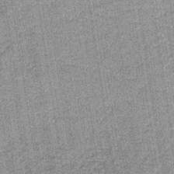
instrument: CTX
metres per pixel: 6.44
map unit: lHb
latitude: -36.8597
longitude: 64.1039
